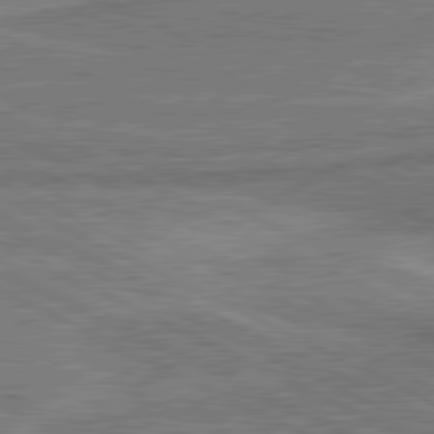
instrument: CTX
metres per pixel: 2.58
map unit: lApd
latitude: 80.8569
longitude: 140.6896
